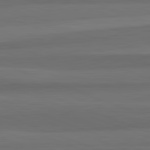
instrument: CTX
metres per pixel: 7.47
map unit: lApd
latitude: 82.7624
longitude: 177.2943
